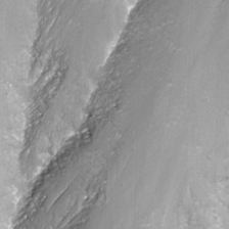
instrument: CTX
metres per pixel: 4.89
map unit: Nhu
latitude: -13.8989
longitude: -65.6127
